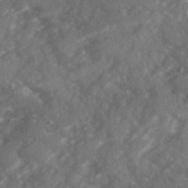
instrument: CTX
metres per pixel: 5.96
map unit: Ave
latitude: 19.3481
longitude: -130.3090
